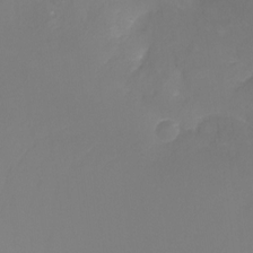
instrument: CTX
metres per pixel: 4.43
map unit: Nhu
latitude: -17.6533
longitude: -47.1215
